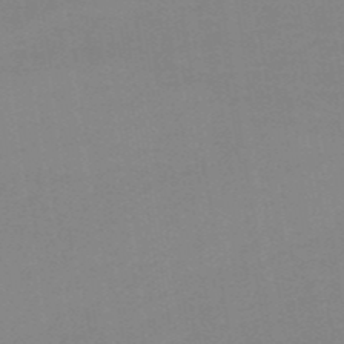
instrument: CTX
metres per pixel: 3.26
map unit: HNb
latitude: -49.4077
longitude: -48.8947
